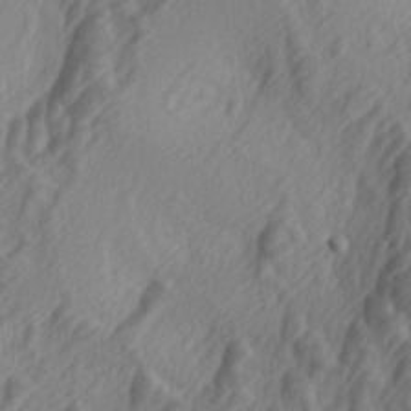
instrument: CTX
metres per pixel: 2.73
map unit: lAa
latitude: -5.1431
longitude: -123.4615
